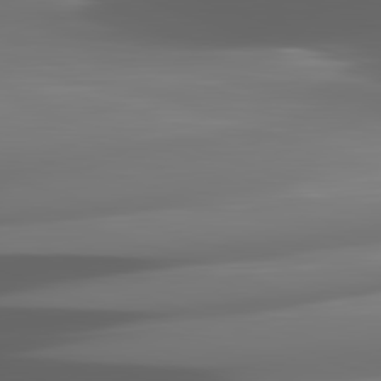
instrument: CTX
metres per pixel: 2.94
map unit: lApd
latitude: 82.1388
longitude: -149.1403
